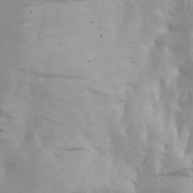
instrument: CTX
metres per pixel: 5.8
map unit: Aa
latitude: 27.6505
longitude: -146.2334
